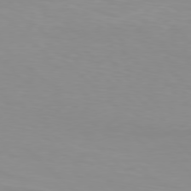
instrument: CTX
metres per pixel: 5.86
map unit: Hpe
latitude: 77.8394
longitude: -132.2334
